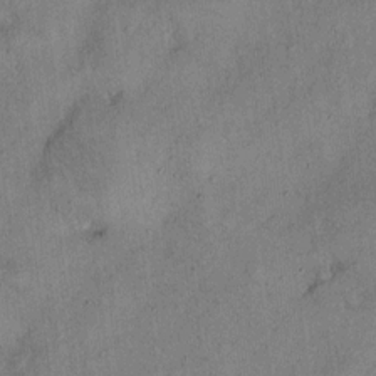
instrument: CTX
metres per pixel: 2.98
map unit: Hto
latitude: 12.2523
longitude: -58.9325
